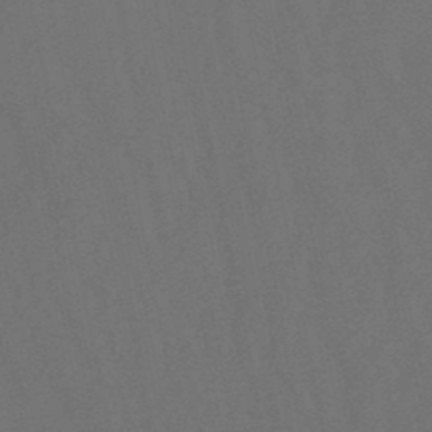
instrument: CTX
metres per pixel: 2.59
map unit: lHb
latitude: -47.9745
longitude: 80.5007
